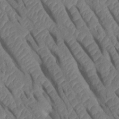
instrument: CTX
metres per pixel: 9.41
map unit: Htu
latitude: 0.8191
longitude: 147.5777
